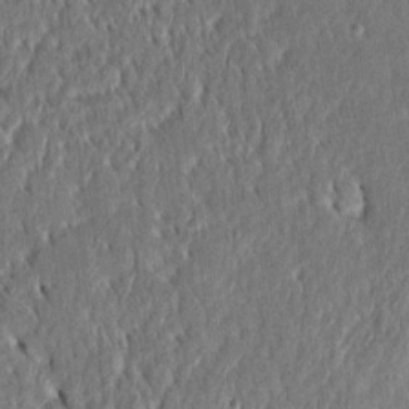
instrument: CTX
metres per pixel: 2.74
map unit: Htu
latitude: -3.3320
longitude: 151.2942
